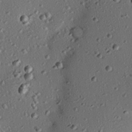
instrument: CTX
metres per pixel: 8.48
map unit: eHh
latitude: 22.2145
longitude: -90.9136
